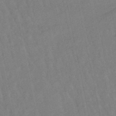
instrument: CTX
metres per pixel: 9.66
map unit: lHb
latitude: -49.3699
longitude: 72.8030
